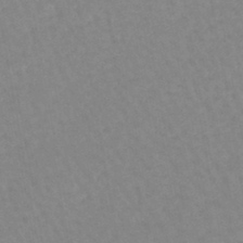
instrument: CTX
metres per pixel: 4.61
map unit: lHb
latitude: -44.4062
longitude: 80.4440
